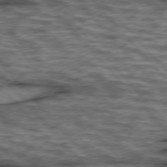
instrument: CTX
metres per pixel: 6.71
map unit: lApd
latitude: 75.9906
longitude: -49.8772
